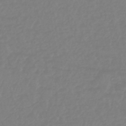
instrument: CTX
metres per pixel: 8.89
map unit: lHb
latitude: -45.0486
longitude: 72.3306
